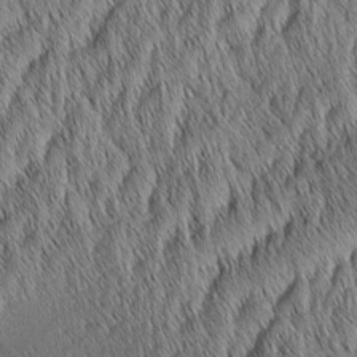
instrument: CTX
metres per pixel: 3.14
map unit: Aa
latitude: 6.4412
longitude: -130.2334
